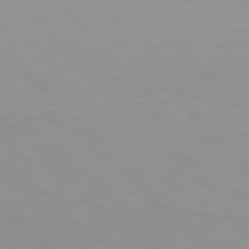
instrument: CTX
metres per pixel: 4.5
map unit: Hpe
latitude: 77.1781
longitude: -163.8962
